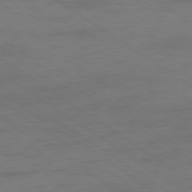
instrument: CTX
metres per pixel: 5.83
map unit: Ap
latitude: -79.4832
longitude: -53.1214
